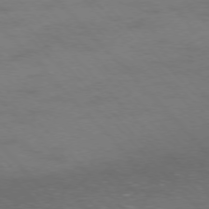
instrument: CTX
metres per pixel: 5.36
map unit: Ap
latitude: -76.9731
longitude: -61.1403
